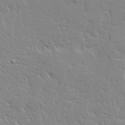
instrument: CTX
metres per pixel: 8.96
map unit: Ave
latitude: 13.9150
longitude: -139.0458
